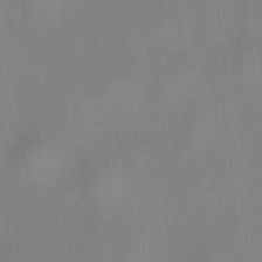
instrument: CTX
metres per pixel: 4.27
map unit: HNhu
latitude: 8.3467
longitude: 14.0283
